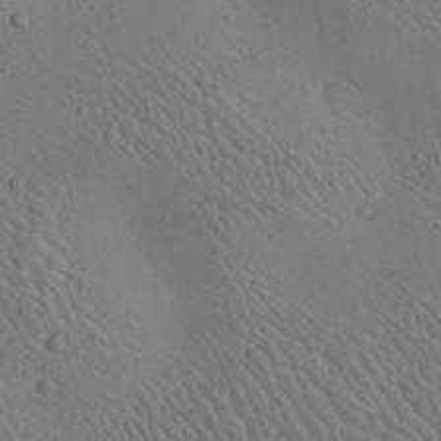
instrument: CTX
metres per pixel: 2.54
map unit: Aa
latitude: 22.9892
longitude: -138.2711
